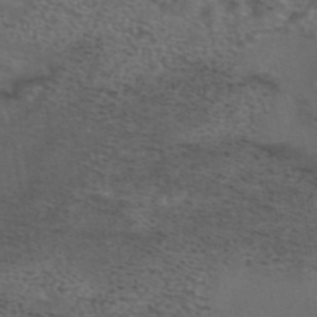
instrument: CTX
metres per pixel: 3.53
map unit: eAb
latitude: 43.6694
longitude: 103.5210
